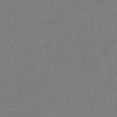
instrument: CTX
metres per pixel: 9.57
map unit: eHb
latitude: -47.0297
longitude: 80.8030
